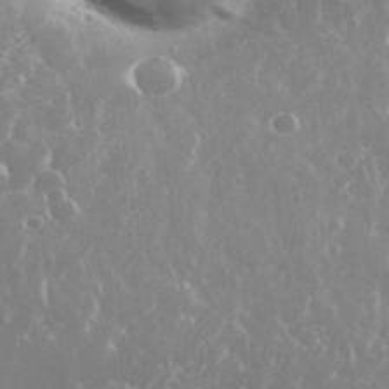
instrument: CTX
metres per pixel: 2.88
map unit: eHh
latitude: 35.6882
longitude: -58.6113
